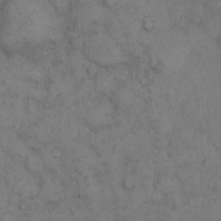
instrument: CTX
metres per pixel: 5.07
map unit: eHh
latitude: 12.7058
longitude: -62.8947
